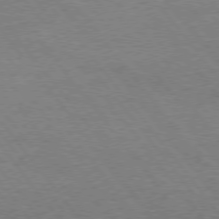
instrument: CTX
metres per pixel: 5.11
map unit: Hpe
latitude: 75.1214
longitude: -151.2348
